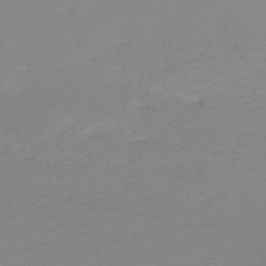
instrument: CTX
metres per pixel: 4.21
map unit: eHh
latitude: -52.8974
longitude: -24.5923
